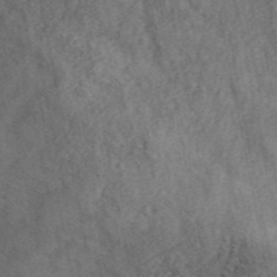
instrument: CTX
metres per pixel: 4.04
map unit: ANa
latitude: 45.3859
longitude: 46.1794
